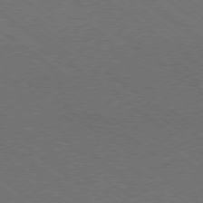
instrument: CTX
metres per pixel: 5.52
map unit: Ap
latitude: -79.4454
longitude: -64.6301
